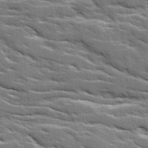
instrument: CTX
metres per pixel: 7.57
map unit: Ave
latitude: 18.1577
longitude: -129.9906
